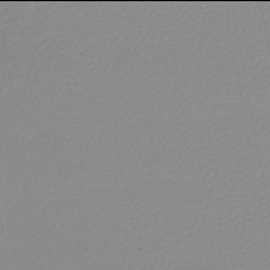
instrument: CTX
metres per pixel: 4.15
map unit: lHb
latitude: -46.0094
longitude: 68.9919
